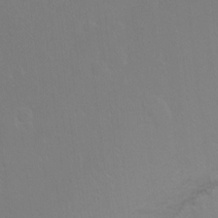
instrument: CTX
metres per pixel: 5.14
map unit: Ht
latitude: -7.6910
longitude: -37.7261
